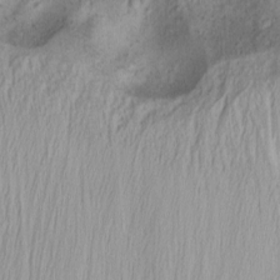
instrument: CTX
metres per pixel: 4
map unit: Nhu
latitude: -1.5588
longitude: -74.3656
